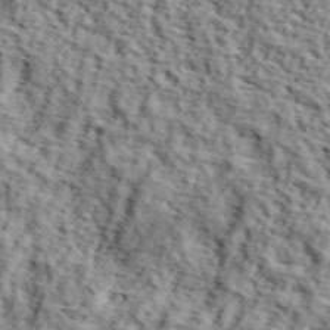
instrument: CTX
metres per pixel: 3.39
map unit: lHvf
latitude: 38.2145
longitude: -87.0458
